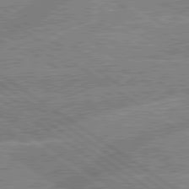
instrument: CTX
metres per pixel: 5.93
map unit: lApd
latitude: 79.5560
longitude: -157.4993
